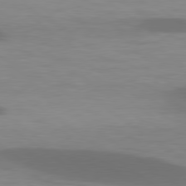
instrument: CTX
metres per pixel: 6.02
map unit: lApd
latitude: 79.2726
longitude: -47.8962
